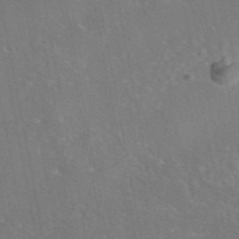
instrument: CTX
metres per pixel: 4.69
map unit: eAb
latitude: 46.4412
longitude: 107.6911
